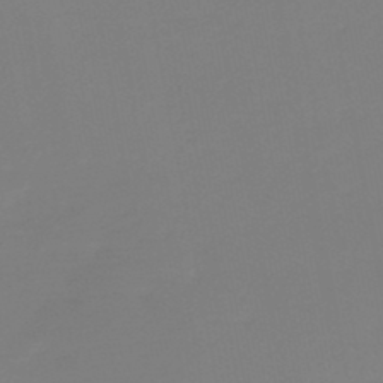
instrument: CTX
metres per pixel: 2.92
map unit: HNb
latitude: -46.3306
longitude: 56.6518
